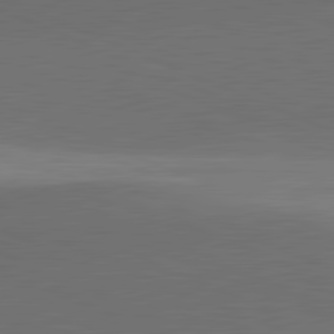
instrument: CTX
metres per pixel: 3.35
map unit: lApd
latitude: 81.8583
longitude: 137.9745
